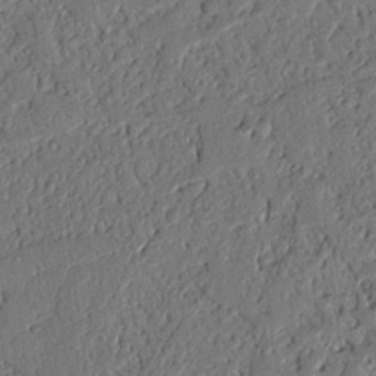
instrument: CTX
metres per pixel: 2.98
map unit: Nhu
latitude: 19.6316
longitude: -78.0444
